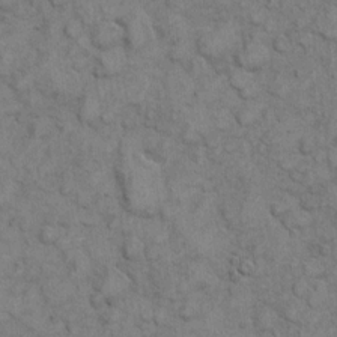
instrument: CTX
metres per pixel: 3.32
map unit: eHh
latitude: 6.6679
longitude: -64.7057
